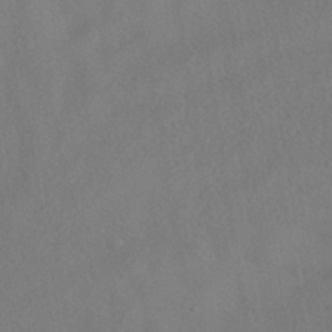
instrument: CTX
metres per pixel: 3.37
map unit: HNhu
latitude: -40.5385
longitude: 101.1242
